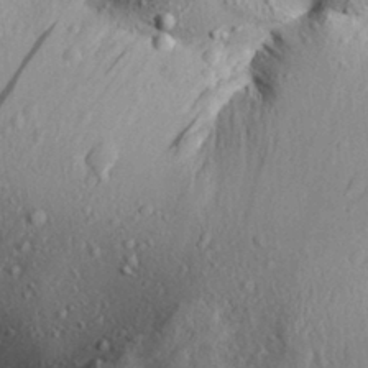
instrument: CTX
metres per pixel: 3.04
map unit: Aa
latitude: 31.1970
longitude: -134.6490
